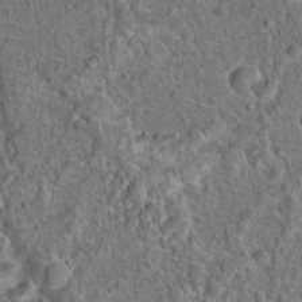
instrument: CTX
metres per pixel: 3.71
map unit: Hto
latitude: 18.6679
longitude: -42.8002
